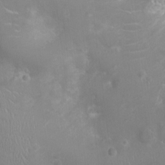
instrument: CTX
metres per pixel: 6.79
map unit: Ht
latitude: -4.1794
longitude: -16.1956
